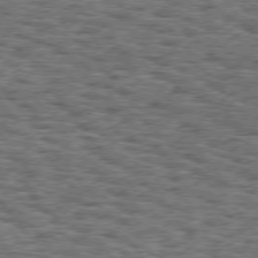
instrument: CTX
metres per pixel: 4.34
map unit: Hpe
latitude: 75.9339
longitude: -134.6679
